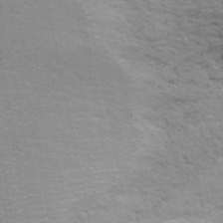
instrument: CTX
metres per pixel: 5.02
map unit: ANa
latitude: 49.4237
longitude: -75.4993
